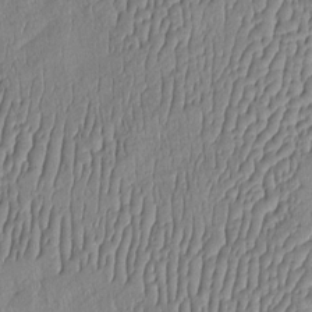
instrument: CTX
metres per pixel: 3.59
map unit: eHh
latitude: -3.5588
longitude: 14.7464
